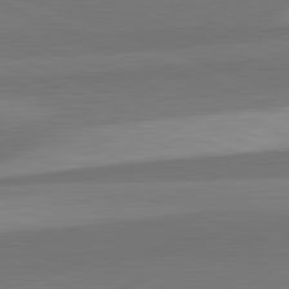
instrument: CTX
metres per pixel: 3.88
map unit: lApd
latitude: 82.3089
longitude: 137.4832
